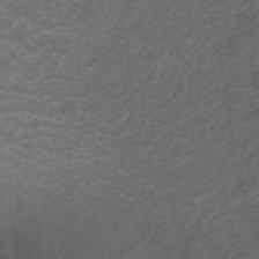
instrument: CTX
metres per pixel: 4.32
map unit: ANa
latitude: 39.1970
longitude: 23.1809
